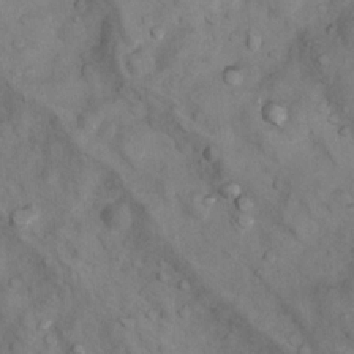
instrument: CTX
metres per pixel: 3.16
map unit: Nhu
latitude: 9.2726
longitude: -23.2537
